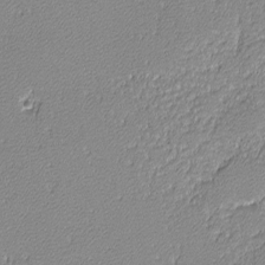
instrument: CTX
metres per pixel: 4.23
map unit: lHvf
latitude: -12.5007
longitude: -103.6694
